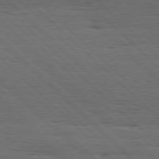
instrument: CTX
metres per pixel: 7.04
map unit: Hpe
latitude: 77.7071
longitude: -127.4049
